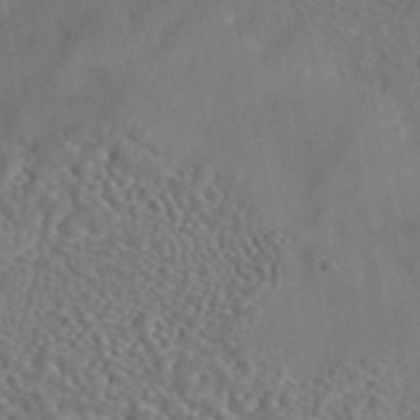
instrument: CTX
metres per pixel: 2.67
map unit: eAb
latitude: 42.8758
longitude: 105.0675
